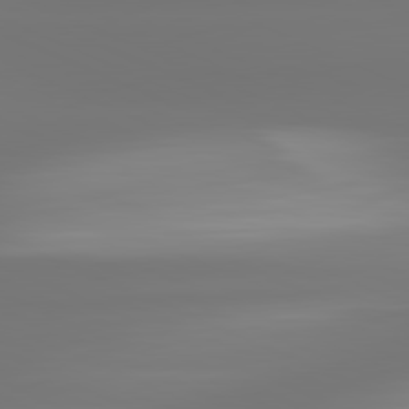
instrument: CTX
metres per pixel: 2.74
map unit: lApd
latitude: 81.9150
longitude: -166.5356
